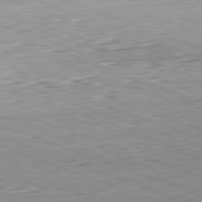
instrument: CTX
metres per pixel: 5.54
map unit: Hpe
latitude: -82.1984
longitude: 14.0472
